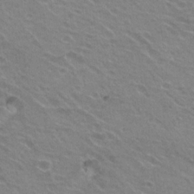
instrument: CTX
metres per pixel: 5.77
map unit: Hto
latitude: 23.3293
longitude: -31.5371
